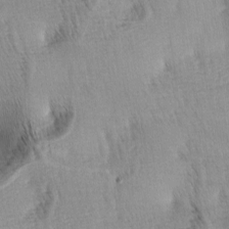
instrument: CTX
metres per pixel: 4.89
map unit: lAa
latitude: -4.8408
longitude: -121.5560
